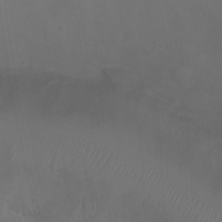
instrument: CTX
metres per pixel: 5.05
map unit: Ht
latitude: 1.3481
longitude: -22.0633
